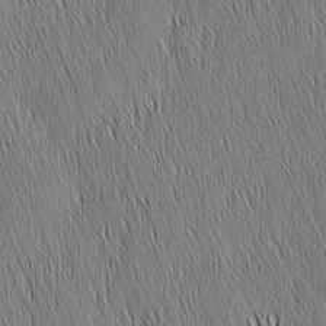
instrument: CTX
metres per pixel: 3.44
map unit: Nhu
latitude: -6.3117
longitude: -152.0444
